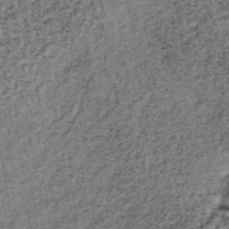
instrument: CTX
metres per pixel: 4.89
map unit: lHb
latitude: -38.1605
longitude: 66.5007
